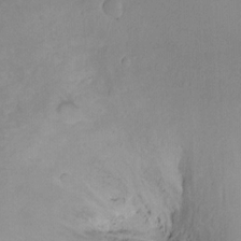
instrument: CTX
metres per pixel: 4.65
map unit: Ht
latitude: -10.8030
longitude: -38.9136
